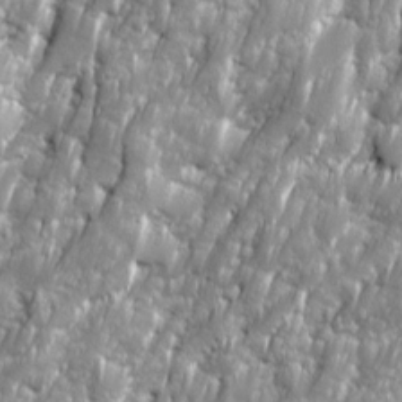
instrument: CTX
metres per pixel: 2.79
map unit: Ave
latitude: 16.3089
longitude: -134.7624
